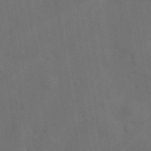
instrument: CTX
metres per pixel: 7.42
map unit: Ave
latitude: -8.0850
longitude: -120.2712
